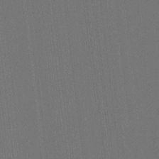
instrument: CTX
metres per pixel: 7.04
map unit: HNhu
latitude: 7.4615
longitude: 16.1984
